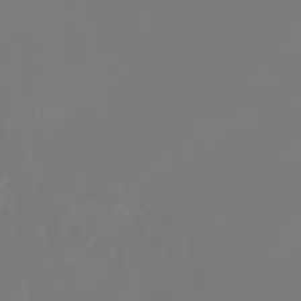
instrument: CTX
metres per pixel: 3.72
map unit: lHb
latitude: -49.8234
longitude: 79.8422
